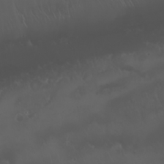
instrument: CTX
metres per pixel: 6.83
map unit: Nhu
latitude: 22.7246
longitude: -63.9339
